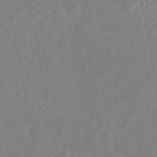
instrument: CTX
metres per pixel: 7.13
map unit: ANa
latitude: 45.3859
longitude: 28.2928
